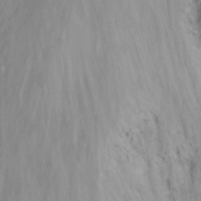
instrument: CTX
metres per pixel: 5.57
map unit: Nhu
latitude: -13.8989
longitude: -60.0444
